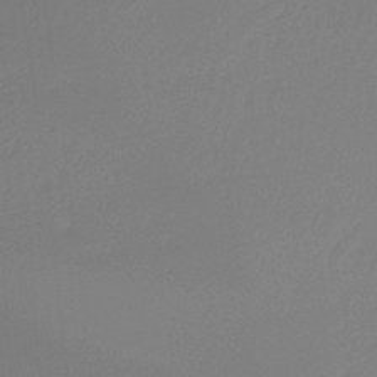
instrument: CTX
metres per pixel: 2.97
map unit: Ht
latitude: -12.2740
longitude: -46.9892
